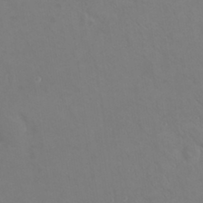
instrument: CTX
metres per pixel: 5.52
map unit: Nhu
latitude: 23.8772
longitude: -62.2901
